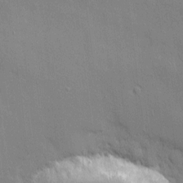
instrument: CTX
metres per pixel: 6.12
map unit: eHh
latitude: 3.8016
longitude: -75.3293
